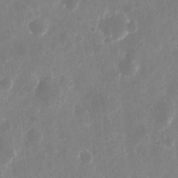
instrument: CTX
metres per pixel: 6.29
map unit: eHh
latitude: 10.4979
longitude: -71.6694
